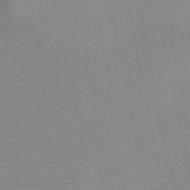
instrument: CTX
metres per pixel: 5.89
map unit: HNb
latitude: -48.8408
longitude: -43.8394
